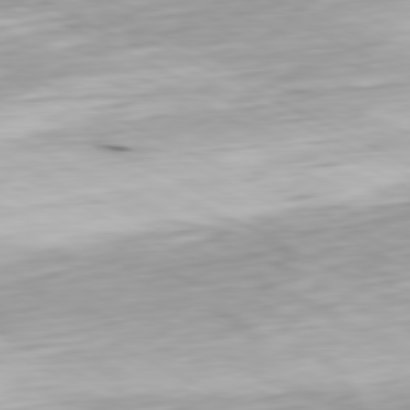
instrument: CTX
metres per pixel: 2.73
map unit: Ap
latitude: -81.0109
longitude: -69.8961
